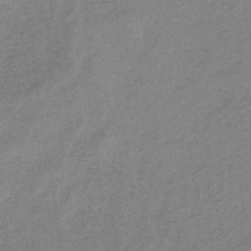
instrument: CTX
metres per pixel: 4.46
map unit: lHb
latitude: -34.5196
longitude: 69.2564
